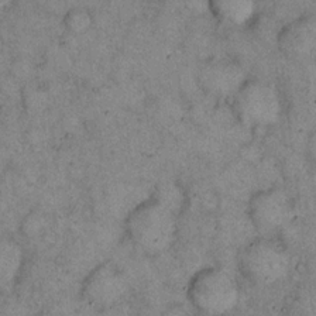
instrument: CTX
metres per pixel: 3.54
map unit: eHh
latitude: 15.7450
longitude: -62.2712
